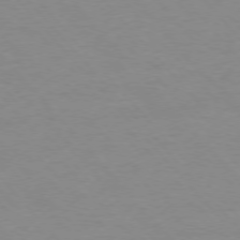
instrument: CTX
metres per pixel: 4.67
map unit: Ap
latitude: -76.8219
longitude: -88.3090
